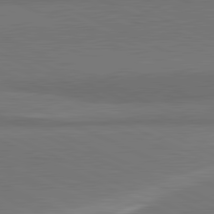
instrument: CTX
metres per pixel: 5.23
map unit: lApd
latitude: 81.8016
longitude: 156.8408
